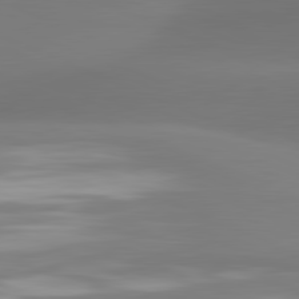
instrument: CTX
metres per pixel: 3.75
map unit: lApd
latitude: 81.3859
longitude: -161.5560
